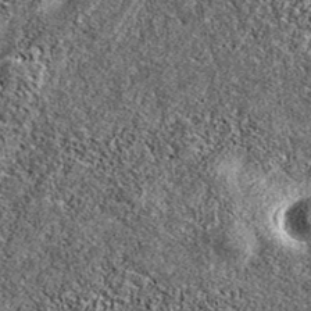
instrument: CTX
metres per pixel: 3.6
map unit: eAb
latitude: 38.1011
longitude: 106.5007
